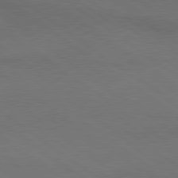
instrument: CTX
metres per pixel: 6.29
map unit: lApd
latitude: 79.4427
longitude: -177.3481
